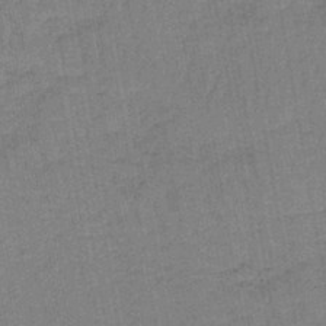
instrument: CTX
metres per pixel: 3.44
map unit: lHb
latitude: -42.6329
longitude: 63.0108
